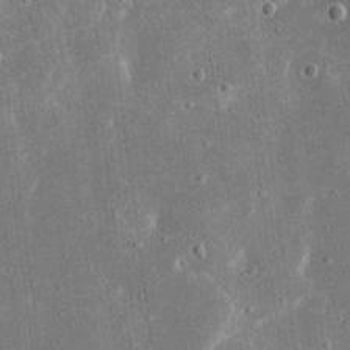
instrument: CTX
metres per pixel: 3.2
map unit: eHh
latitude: 16.5924
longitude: -71.3293
